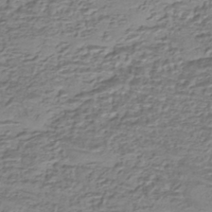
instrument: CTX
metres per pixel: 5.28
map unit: eHh
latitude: -43.4454
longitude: 120.0850
